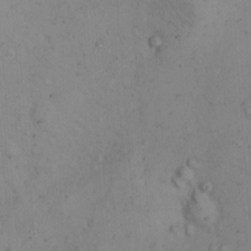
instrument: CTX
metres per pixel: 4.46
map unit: Hto
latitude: 12.2145
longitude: -59.1592
